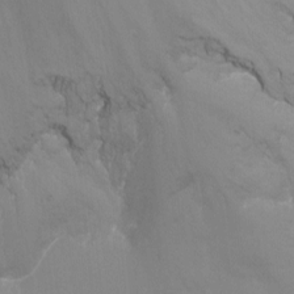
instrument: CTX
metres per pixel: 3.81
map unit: Nhu
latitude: -8.4818
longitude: -41.2914
